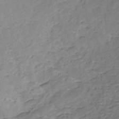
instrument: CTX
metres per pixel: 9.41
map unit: ANa
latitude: -37.8044
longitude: 97.7667
